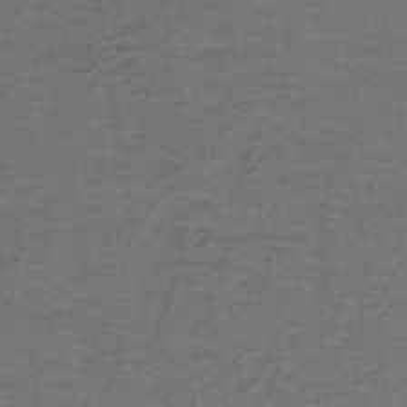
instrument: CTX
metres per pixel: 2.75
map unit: lHb
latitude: -43.1242
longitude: 54.4440
